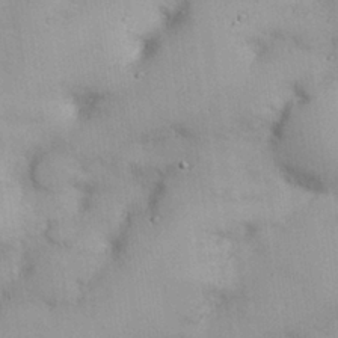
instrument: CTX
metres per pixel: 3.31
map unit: Nhu
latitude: 26.3089
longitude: -69.2915
